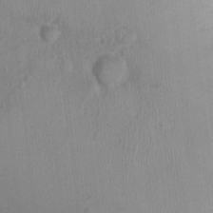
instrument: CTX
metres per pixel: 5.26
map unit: Nhu
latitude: 0.1200
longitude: -16.5734
